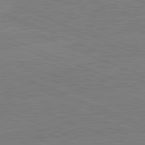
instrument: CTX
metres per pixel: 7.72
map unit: lApd
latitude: 82.1199
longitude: -156.4223
